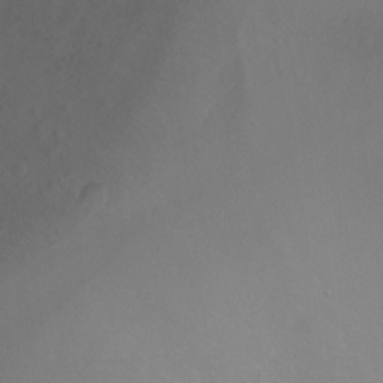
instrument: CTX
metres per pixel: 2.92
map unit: Ht
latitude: -11.1998
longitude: -35.3859
